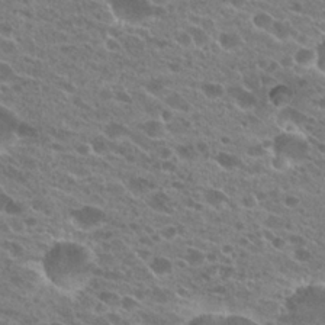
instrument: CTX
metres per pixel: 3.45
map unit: Hto
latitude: 24.1388
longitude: -41.7260
